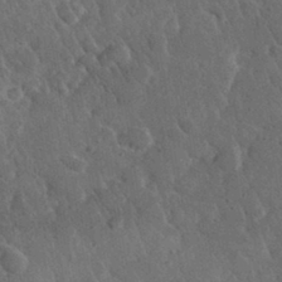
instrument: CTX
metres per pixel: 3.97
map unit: lHvf
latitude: 33.0458
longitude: -86.2711
